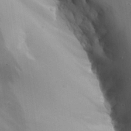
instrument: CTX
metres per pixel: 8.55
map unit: Aa
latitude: 27.5749
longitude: -129.3104
